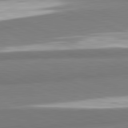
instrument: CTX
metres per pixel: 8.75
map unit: lApd
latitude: 82.2333
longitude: 173.9367
